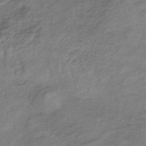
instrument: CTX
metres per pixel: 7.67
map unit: lHb
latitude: -35.1620
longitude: 67.9178
